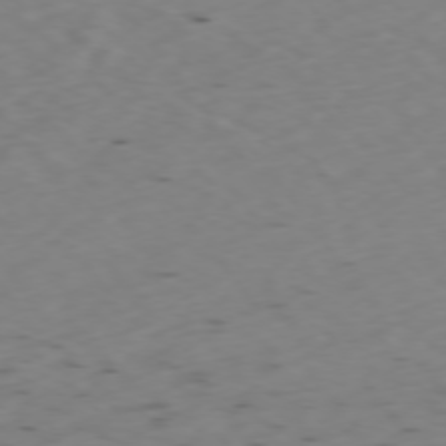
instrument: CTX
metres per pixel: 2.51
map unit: Ap
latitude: -76.5385
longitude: -65.6316
